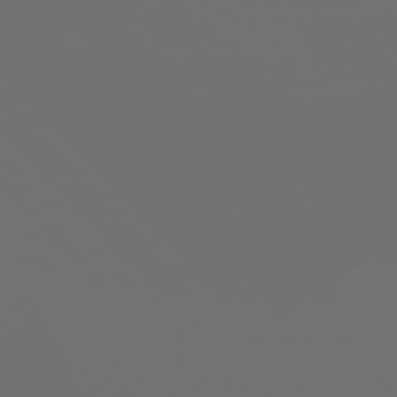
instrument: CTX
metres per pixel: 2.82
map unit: Hpe
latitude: 76.2333
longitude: -140.8569
